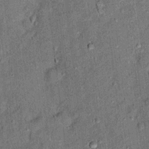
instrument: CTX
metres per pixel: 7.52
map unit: Ht
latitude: 11.4616
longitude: -37.7449
